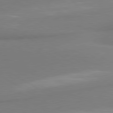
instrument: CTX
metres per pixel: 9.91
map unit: lApd
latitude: 80.1011
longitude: 177.5210
